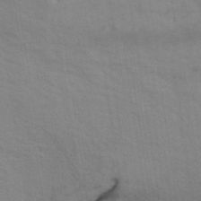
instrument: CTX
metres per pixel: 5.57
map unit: ANa
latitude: 39.7261
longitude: 28.5952
